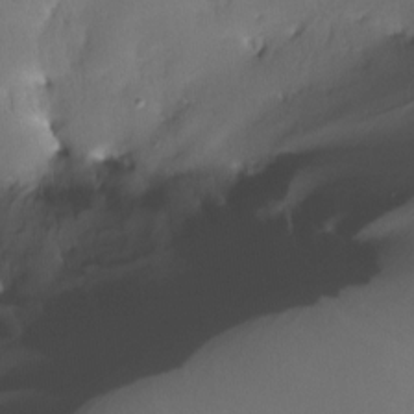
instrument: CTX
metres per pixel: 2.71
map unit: Nhe
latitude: -27.0864
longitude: -110.6680
